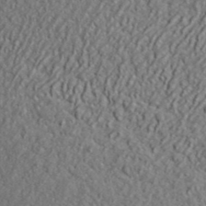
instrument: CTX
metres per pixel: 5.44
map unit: lHvf
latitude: 41.5749
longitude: -88.6680
